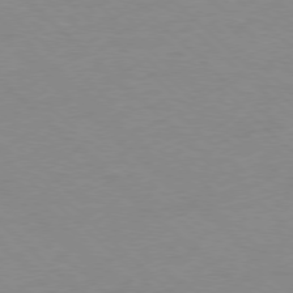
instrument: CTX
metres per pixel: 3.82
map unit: Hpe
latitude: -78.2361
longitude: -21.4049
